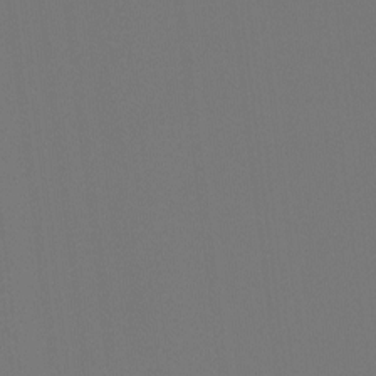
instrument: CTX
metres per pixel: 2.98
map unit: Hto
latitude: -7.7666
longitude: -50.2144
